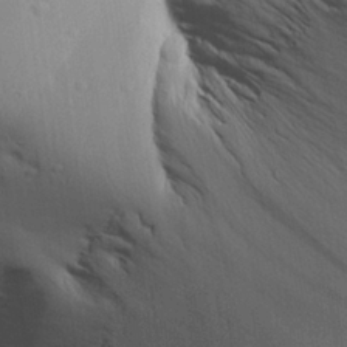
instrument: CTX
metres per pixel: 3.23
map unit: Aa
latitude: 26.8758
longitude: -138.1578
